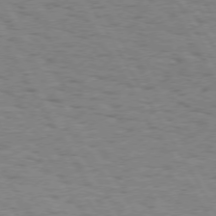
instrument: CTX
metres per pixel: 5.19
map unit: Hpe
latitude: 73.8584
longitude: -135.4426
